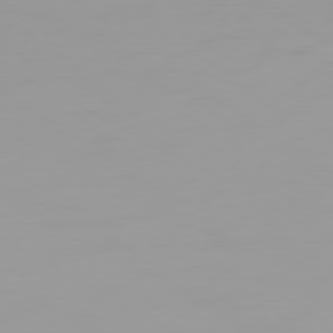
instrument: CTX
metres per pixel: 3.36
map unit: Ap
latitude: -79.7288
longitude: -76.7624
